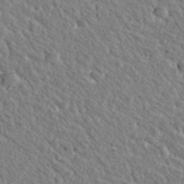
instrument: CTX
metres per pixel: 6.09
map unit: Hto
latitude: 36.0255
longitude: -49.5938
